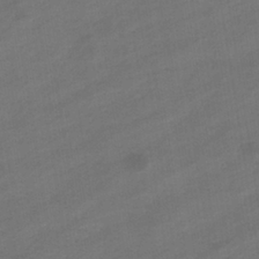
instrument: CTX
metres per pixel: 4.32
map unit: eHb
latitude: -36.2739
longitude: 78.1983
